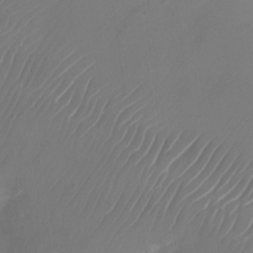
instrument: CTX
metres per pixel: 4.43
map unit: Nhu
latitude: -27.5021
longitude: -71.6505
